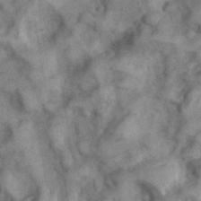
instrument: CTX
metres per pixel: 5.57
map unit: eHh
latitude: 38.1011
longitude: -67.0458
